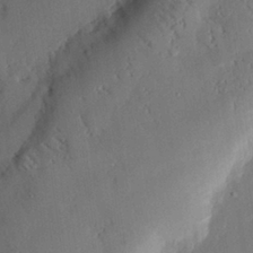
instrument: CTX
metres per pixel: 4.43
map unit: eHh
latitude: 27.2159
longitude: -81.0647
